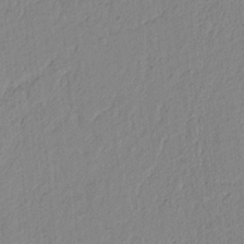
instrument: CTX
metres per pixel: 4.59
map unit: lAvf
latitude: 6.3845
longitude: 165.3888
